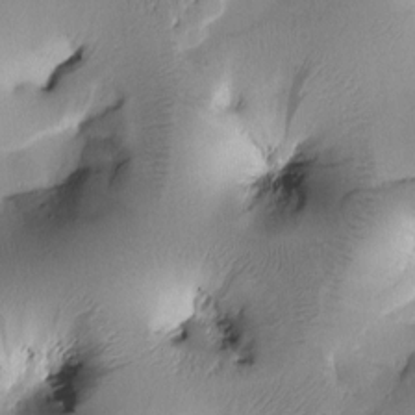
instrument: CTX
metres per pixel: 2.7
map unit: Htu
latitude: -0.5763
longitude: 171.0109
